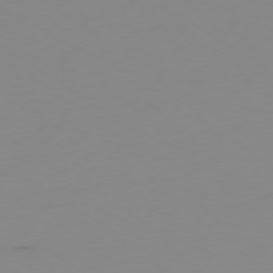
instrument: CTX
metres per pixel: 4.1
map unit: Ap
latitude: -79.1620
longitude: -94.5924
